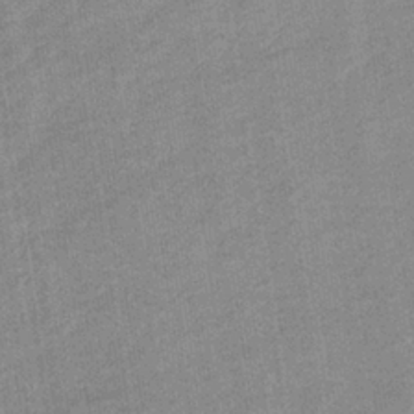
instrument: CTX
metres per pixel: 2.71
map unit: eHb
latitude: -37.8800
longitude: 77.7100
